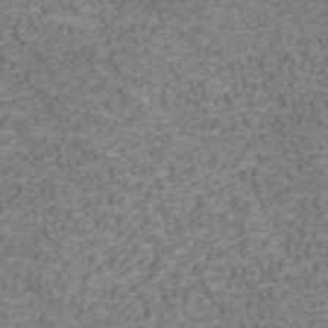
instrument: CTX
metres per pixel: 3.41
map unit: ANa
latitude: 41.9906
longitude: 34.2739
